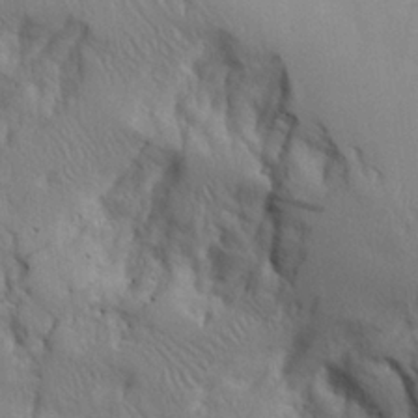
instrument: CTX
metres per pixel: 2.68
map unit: Aa
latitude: 26.2145
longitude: -132.2900
